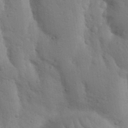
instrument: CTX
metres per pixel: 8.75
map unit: Nhu
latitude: 18.0255
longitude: -76.1766
